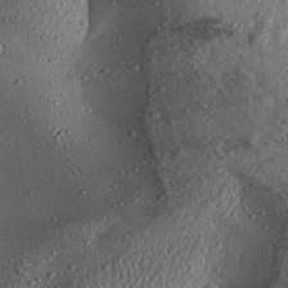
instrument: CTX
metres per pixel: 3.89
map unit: Aa
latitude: 28.2333
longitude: -132.7246
